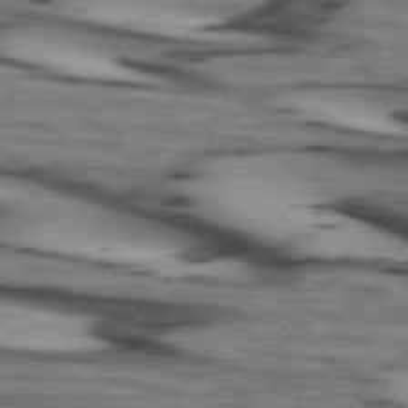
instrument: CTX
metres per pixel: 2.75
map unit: lApd
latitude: 74.1767
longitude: -64.4979
